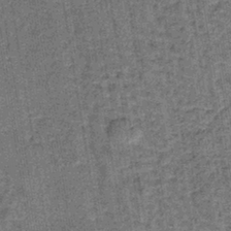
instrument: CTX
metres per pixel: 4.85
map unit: lHb
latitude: -39.8423
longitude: 60.7085
